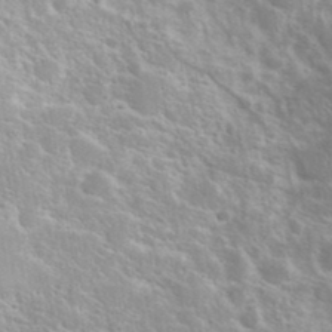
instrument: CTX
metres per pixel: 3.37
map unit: eHh
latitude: 37.9906
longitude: -61.4237
